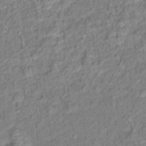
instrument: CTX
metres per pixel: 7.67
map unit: Hto
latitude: 14.3279
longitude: -39.1592
